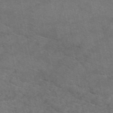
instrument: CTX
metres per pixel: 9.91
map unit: eAb
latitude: 50.4034
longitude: 106.5196
